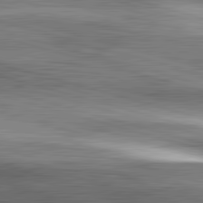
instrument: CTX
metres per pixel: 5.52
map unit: lApd
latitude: 83.0458
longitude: -130.6302
